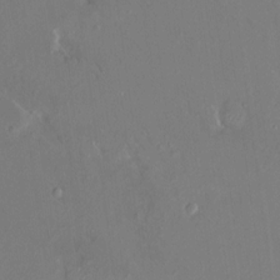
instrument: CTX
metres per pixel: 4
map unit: HNhu
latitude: 7.7450
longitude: 4.6140
